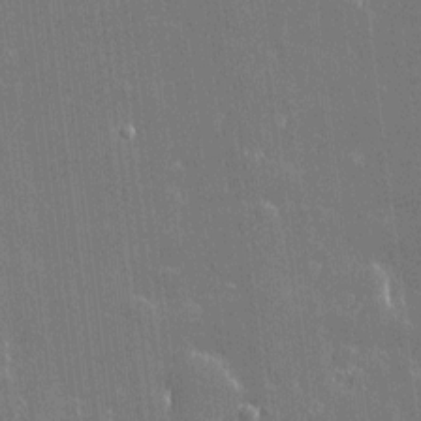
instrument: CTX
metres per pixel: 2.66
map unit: Htu
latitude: -6.7652
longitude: 176.0850
